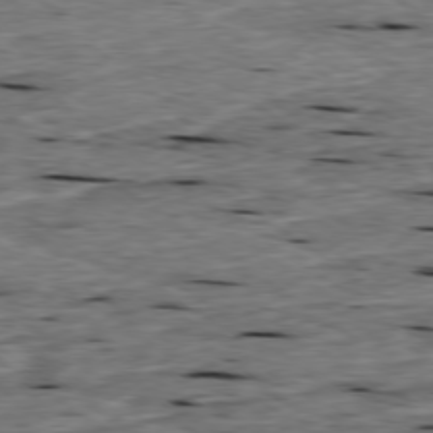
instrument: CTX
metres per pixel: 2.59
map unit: Ap
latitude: -79.2376
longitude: -90.7246
